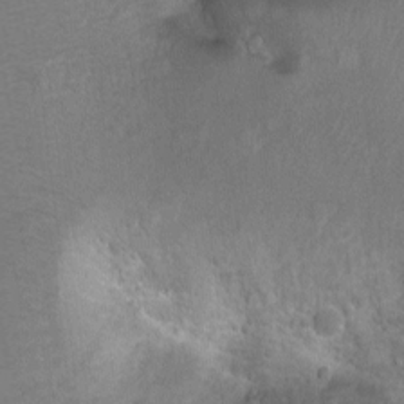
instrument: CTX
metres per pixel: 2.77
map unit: Ht
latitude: -2.0849
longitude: -26.8569
